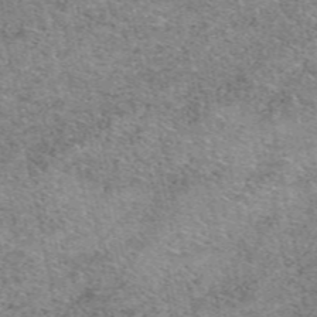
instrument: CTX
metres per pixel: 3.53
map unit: eAb
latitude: 49.5560
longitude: 114.4440
